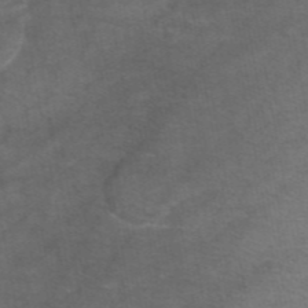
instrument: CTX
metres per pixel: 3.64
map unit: eAb
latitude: 46.1956
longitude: 101.8611
